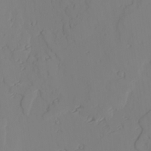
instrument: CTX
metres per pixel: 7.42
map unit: lAvf
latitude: 26.1578
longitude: -111.1214
